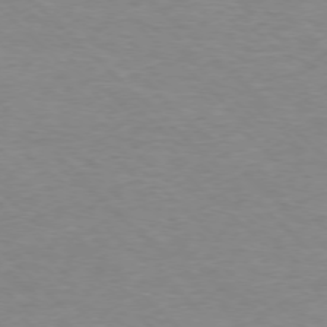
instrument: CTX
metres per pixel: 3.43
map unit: Ap
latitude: -77.0109
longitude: -93.8016
